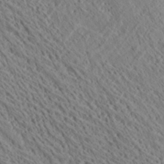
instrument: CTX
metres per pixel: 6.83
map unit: Ave
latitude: 21.3293
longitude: -139.9150
